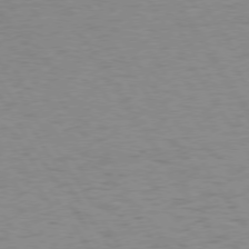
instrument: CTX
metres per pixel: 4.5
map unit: Hpe
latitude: 74.2523
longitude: -136.2334
